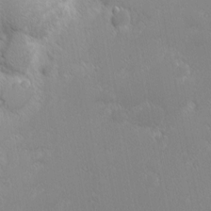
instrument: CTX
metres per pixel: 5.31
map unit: Nhu
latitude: 2.2522
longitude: -77.0458
